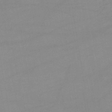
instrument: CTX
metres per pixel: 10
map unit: lHb
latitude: -44.7085
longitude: 67.2376
